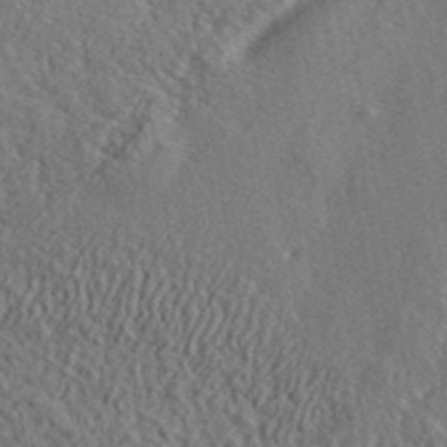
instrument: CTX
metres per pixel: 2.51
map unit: lHvf
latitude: 41.1970
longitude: -88.3657
